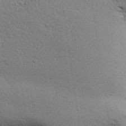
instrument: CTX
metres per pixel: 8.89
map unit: Aa
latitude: 31.8773
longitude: -144.8002
